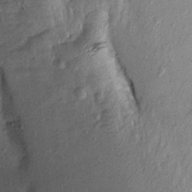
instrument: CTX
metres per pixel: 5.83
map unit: Aa
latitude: 13.6694
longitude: -144.6301
